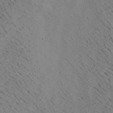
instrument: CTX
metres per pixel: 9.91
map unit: Aa
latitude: 22.0444
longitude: -140.2900
